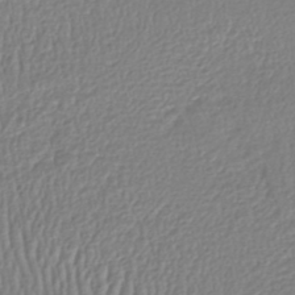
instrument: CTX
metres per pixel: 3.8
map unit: HNhu
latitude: -46.4818
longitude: 103.2376
